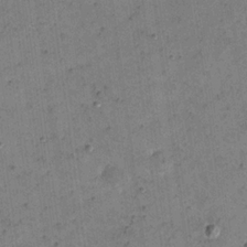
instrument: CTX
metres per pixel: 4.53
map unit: eHh
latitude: 22.0633
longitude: -66.4412
